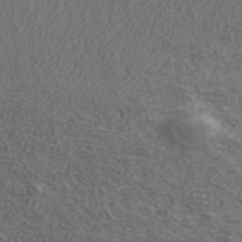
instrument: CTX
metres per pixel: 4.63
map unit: ANa
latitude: 42.2523
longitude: 29.1242
